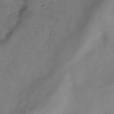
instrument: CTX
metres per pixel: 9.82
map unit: Hve
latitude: -34.2173
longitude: 89.9745
